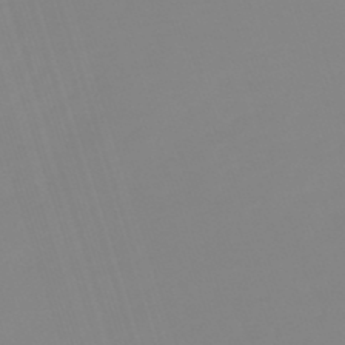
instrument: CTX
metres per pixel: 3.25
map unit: lHb
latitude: -49.3510
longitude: 81.5021
